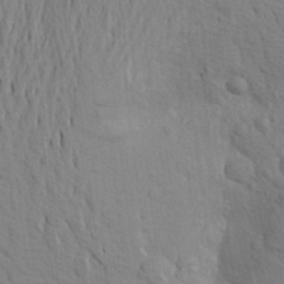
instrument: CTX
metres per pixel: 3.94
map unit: Aa
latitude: 20.4412
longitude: -149.7072
